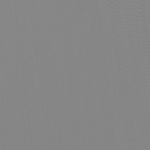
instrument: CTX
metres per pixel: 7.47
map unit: Htu
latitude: -12.0850
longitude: -71.3104
